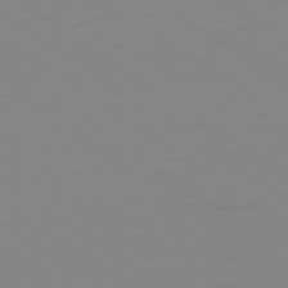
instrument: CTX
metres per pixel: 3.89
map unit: Hpe
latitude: -79.4643
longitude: 14.0850
